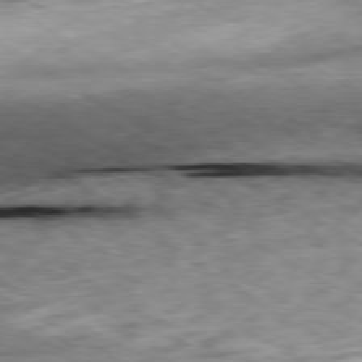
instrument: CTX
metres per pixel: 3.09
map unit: Ap
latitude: -80.1417
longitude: -73.6694
